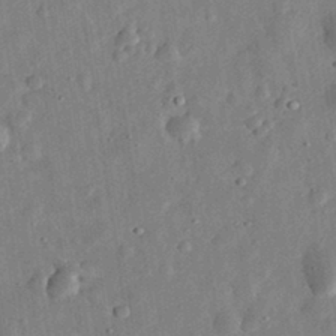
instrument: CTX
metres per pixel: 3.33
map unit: eHh
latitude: 32.5735
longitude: -76.2900
